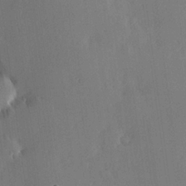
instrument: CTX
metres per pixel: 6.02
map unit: Hve
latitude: 25.0458
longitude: -93.1403
